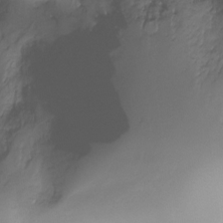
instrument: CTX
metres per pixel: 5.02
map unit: Ht
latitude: -17.7100
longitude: -46.1011
